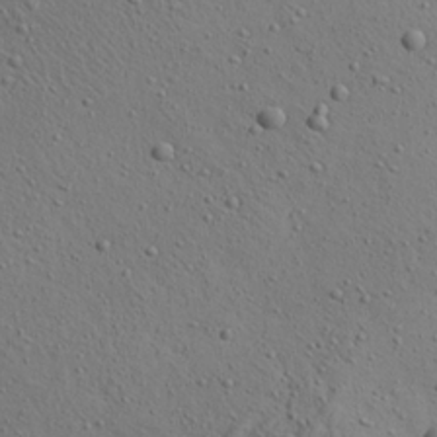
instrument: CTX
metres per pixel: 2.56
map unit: Aa
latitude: 22.8569
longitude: -143.6694
